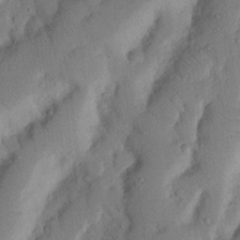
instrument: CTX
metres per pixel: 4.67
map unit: Nhu
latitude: 19.9717
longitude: -75.2915
